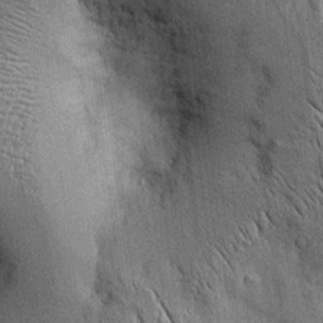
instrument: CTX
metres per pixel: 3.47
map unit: Htu
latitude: -4.0094
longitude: 156.9919
